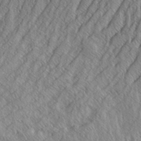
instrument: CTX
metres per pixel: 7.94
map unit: Aa
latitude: 30.0255
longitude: -138.1011
